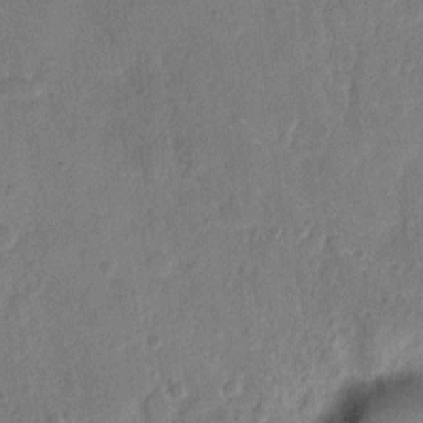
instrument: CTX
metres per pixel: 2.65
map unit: Hto
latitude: 7.3671
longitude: -62.4223
